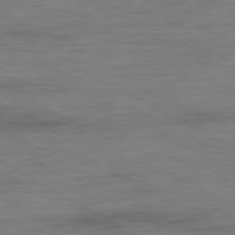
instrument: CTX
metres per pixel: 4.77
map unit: Ap
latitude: -80.1795
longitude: -83.8772
